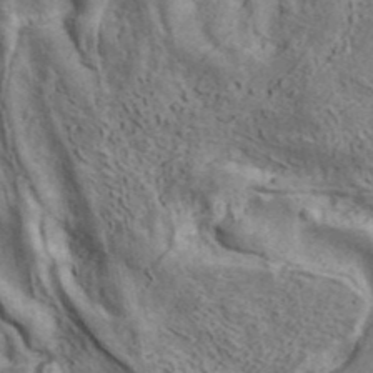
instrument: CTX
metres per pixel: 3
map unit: ANa
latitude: 41.4237
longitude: 16.4818
